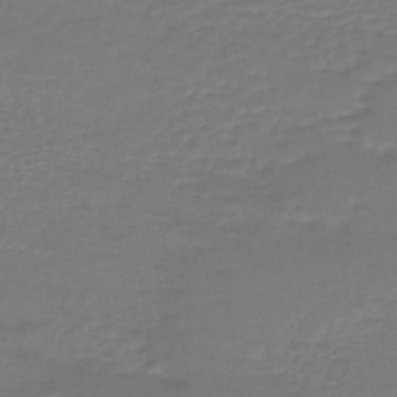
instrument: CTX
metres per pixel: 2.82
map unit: HNhu
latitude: -46.9164
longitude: 96.0094
